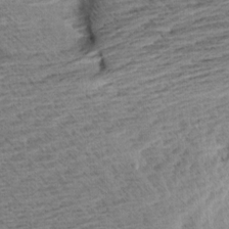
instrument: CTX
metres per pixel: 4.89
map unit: Aa
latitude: 8.1578
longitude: -138.8002
